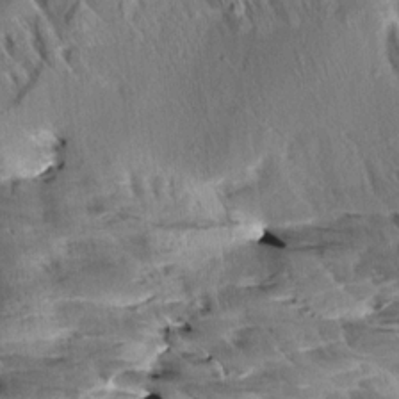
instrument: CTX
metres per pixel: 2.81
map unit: Aa
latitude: 10.5924
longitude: -141.7638
